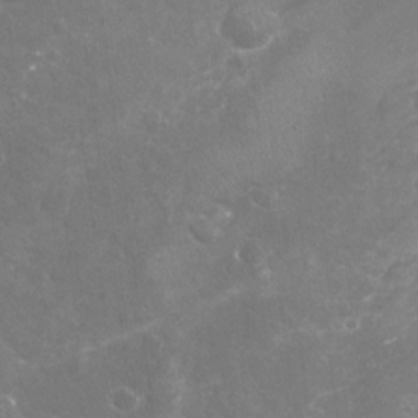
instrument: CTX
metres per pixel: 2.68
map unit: Nhu
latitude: -17.5211
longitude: -57.6504
